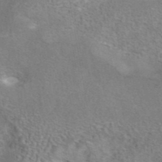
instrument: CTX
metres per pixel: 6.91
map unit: eAb
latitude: 42.7435
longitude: 106.9920
